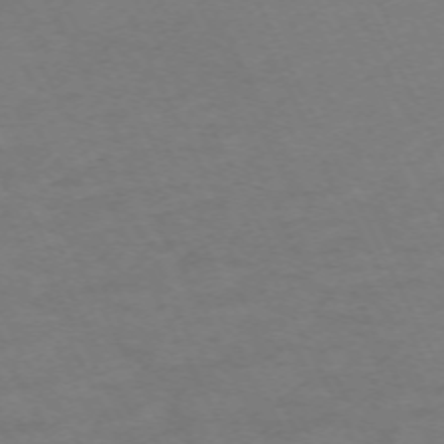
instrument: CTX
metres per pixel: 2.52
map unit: Hpe
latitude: -70.8786
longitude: 15.1620
